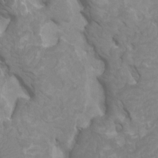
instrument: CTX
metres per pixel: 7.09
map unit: HNhu
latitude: 3.2726
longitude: -1.7827
